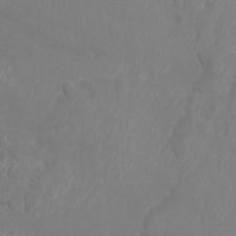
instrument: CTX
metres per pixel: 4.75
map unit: Htu
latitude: -5.9178
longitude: -73.1593
